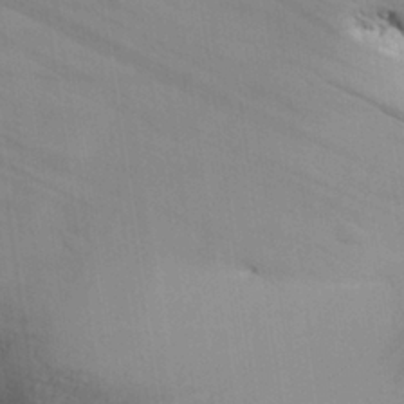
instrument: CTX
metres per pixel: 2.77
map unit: Aa
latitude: 26.9892
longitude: -137.3860
